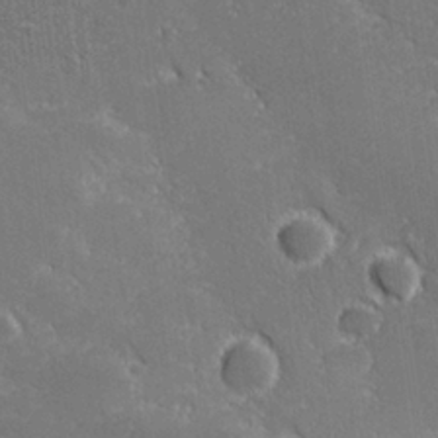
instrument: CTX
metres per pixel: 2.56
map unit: lHvf
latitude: 27.0648
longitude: 141.3510
